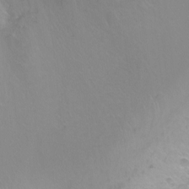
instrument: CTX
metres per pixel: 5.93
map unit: Ht
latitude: -6.4440
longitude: -33.6505
